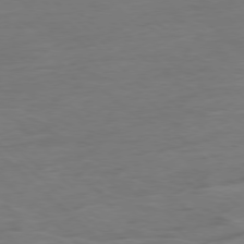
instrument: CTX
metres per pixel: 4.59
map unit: Hpe
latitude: -78.4440
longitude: -19.4615
